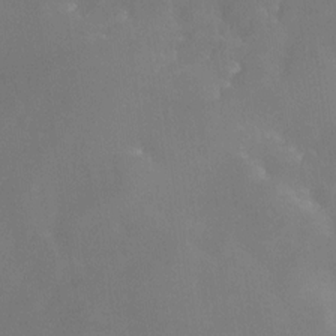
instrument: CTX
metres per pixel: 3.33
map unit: Nhe
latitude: -26.5006
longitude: -110.2523
